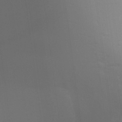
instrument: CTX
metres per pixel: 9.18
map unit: Aa
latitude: 29.1025
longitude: -134.8758
